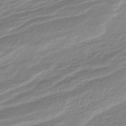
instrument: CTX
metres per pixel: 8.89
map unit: HNhu
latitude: -44.9920
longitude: 101.5210
